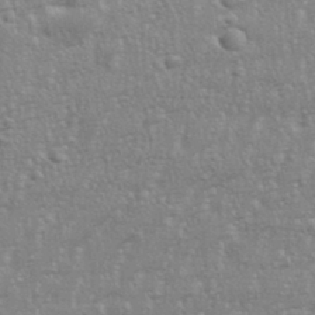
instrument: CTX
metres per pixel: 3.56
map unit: eHh
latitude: 34.5356
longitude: -132.3845
